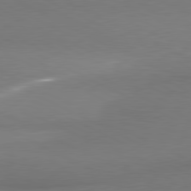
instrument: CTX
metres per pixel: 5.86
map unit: lApd
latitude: 80.8569
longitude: 166.9164
